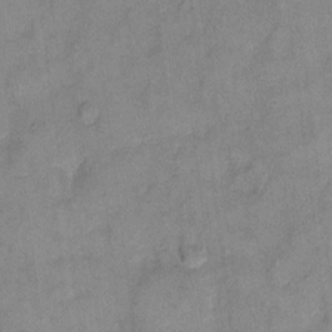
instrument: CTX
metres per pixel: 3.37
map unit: eHh
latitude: 10.5735
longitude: -64.2145
